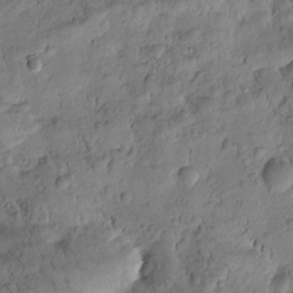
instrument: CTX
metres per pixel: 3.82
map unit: Htu
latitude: -2.9352
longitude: 171.3132
